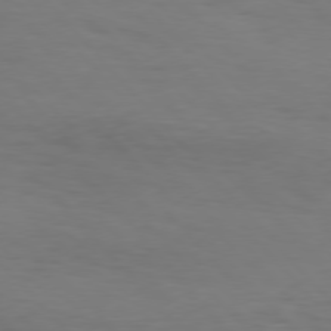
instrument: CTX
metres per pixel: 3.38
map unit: Hpe
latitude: 75.9717
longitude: -133.4804
